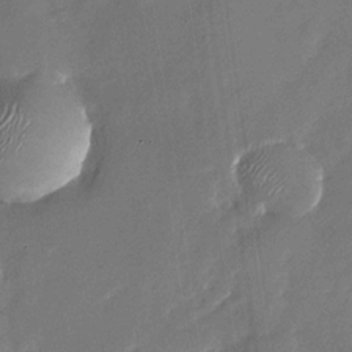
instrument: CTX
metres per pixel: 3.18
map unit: Nhu
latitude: -28.5574
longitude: -75.3293
